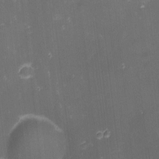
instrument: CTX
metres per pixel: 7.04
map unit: eHh
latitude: -1.8612
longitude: -80.4601
